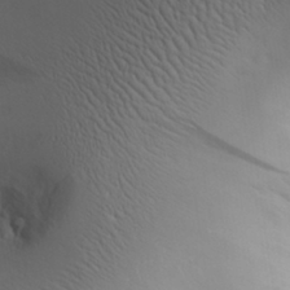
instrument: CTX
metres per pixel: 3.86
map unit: Aa
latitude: 30.1767
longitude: -143.3860
